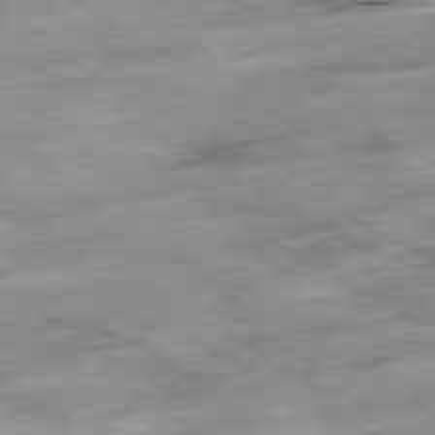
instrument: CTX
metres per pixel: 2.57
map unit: Ap
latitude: -80.1984
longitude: -73.9528
